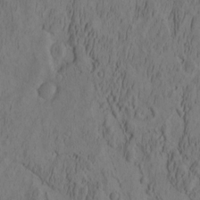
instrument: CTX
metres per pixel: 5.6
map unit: eHh
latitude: -2.4440
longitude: 16.7086
